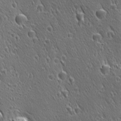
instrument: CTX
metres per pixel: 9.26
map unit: Ave
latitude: 21.3482
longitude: -137.2348
